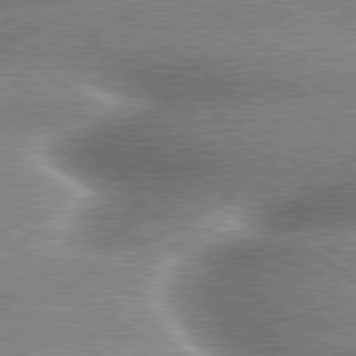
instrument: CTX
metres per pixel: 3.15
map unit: lApd
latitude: 79.6883
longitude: -135.4804
